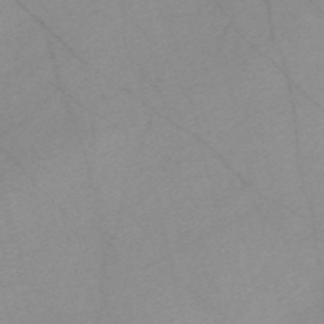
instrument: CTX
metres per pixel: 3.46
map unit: Nve
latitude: -57.4076
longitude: 61.1620
